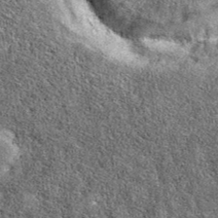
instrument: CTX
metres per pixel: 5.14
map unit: eAb
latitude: 39.2159
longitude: 106.4062
